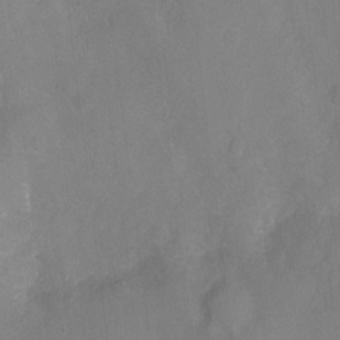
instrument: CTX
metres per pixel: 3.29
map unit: Nhu
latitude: -7.7099
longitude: -41.1403
